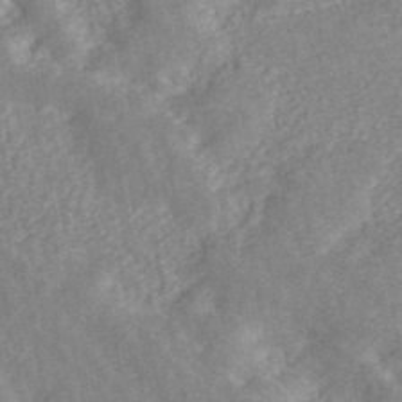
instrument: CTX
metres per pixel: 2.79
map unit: ANa
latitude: 45.4426
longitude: 23.8234
